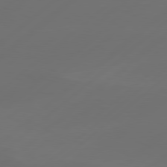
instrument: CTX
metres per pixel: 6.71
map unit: Hpe
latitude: 78.5546
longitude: -132.1011
